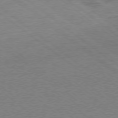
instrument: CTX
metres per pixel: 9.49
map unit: Ap
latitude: -78.2739
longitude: -82.6679
